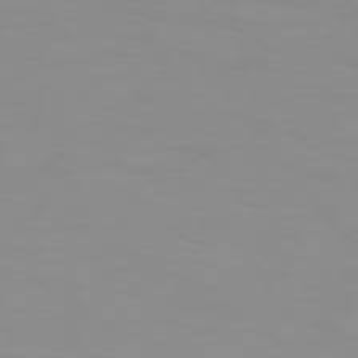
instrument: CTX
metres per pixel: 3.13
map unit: Hpe
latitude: 74.3278
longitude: -127.7450
